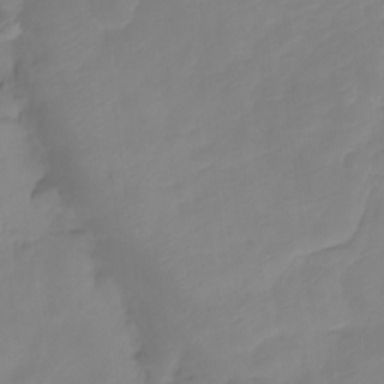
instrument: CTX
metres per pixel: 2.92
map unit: Ht
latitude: -15.4077
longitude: -53.4427
